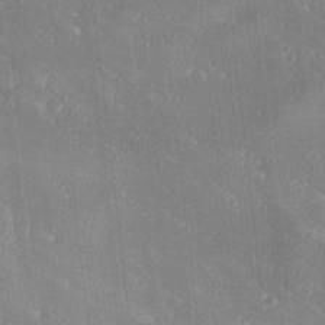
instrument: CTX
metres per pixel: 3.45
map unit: Ave
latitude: 18.8380
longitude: -137.5371
